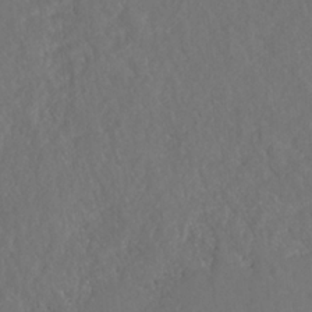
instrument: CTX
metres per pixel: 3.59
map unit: HNhu
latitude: -36.8219
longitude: 32.9920
